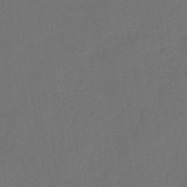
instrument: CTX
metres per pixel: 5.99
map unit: HNb
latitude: -44.3495
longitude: -39.1592
